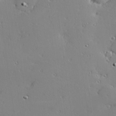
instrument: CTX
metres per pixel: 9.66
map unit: Hve
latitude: 25.8016
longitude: -92.9513
